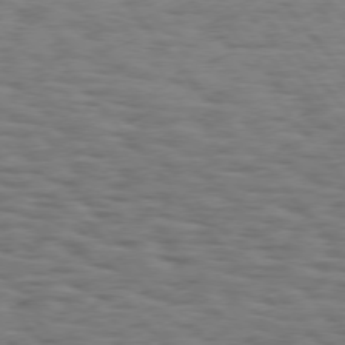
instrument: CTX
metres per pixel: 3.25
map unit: Hpe
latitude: 74.8380
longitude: -134.4979
